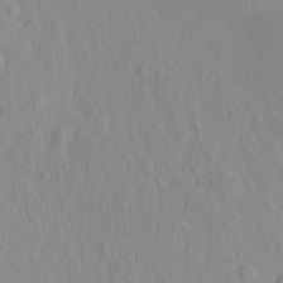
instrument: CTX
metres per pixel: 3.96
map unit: eHh
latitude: -2.1416
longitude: 19.2565
